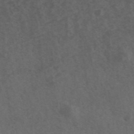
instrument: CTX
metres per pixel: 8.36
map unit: ANa
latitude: 43.0270
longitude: 29.3888
